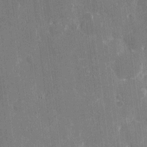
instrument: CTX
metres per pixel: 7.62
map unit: eHh
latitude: 7.6694
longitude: -68.1200
